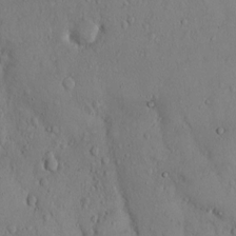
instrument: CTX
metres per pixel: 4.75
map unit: Hto
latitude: 10.2523
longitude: -57.7449
